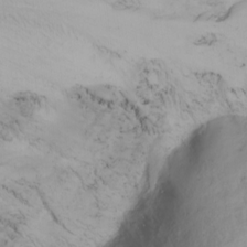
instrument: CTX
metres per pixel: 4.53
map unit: Nhu
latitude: -5.6155
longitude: -69.9717
